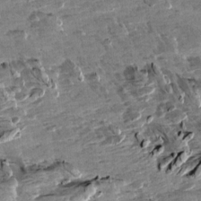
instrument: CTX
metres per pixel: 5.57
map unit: Aa
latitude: 10.6680
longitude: -141.4426
